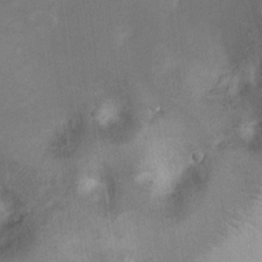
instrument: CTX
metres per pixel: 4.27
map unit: Ht
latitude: 5.0458
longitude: -29.7827
